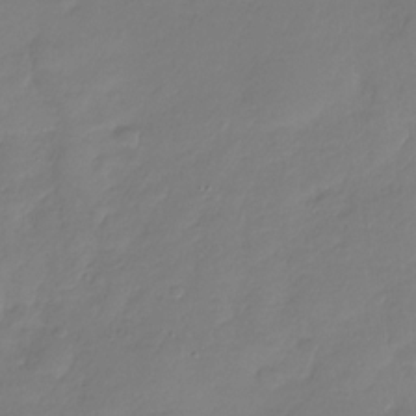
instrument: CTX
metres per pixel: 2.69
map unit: Nhu
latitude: -28.4251
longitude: -61.4615
